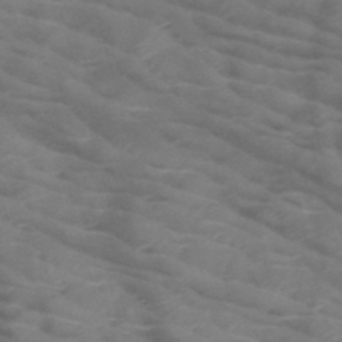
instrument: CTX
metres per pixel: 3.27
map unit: HNb
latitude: -50.4062
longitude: -46.6302
